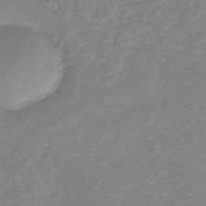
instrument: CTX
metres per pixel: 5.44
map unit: eHb
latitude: -41.1242
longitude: 81.1620
